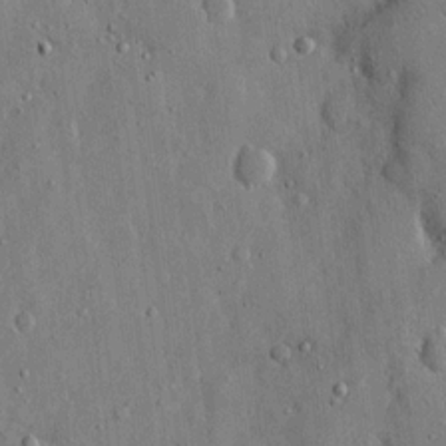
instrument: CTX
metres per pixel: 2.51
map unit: eHh
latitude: 14.8569
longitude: -68.6113
